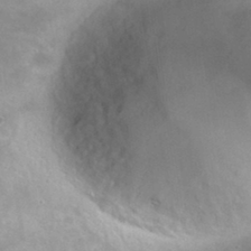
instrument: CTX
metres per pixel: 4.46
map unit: Hto
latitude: 31.5749
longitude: -47.8962
